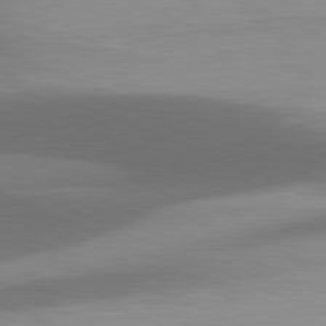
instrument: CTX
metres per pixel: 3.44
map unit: lApd
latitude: 81.5749
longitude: 137.8989
